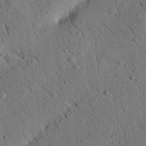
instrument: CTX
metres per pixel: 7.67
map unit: Nhu
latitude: 21.8961
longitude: -76.4034
